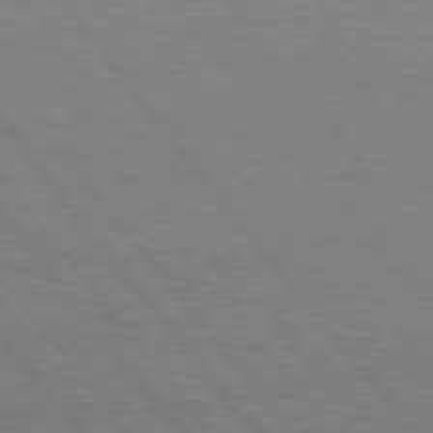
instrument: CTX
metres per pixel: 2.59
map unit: Hpe
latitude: 75.9906
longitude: -136.4223
